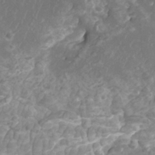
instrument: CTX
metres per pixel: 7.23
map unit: Htu
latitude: -9.9556
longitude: -74.3467
